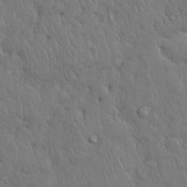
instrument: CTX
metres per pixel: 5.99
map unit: Nhu
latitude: 28.2333
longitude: -68.3278
